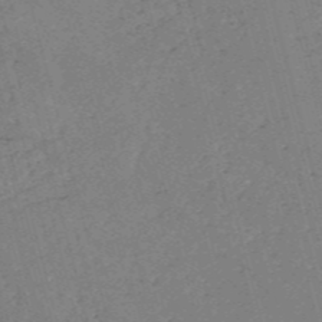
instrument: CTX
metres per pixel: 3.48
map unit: HNb
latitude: -53.8611
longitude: -36.6302
